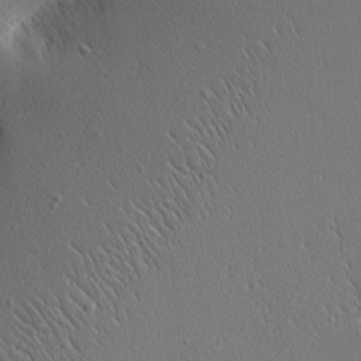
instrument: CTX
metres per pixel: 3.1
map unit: Nhu
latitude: 0.8380
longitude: -78.1389
